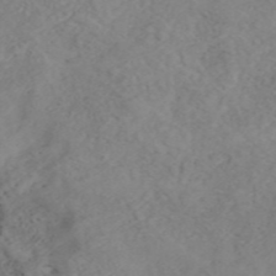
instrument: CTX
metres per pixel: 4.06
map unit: ANa
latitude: 45.8394
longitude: 22.8030
